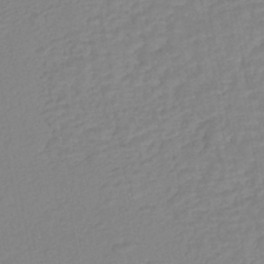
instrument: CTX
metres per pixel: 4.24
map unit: HNhu
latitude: -44.2928
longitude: 105.4454
